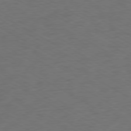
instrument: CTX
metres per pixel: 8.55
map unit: Ap
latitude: -76.9920
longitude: -75.8394
